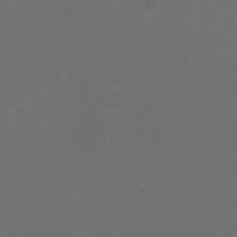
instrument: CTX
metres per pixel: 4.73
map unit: HNhu
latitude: 2.9702
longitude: -2.6112
